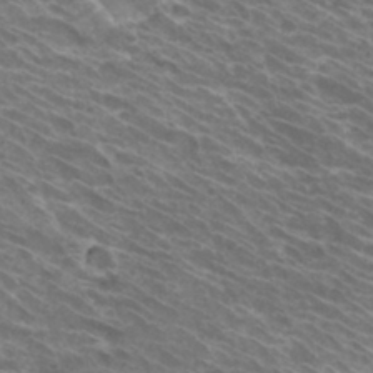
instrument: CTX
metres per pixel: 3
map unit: Hto
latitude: 31.8584
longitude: -43.2915
